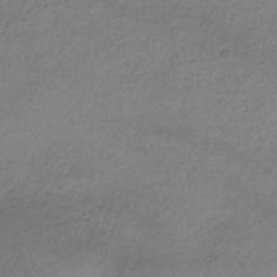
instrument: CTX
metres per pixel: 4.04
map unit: lHb
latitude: -34.6518
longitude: 61.9745
